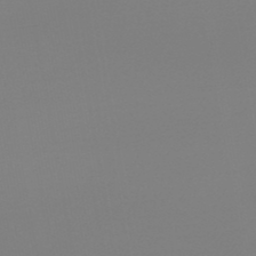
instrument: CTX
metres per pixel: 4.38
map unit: lHb
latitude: -44.6707
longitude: 63.8044
